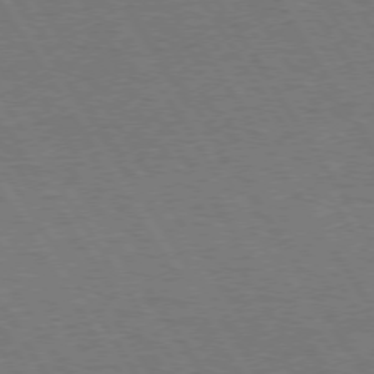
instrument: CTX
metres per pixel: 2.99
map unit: Hpe
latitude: 73.4049
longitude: -123.7827
